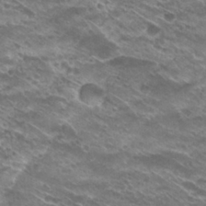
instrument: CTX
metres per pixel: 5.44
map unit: Hto
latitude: 29.6883
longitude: -45.6127
